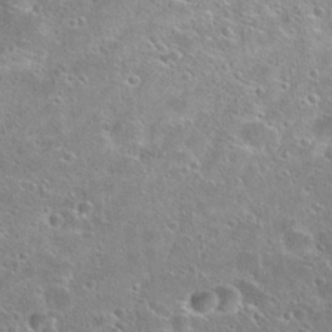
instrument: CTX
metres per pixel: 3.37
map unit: Hto
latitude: 26.4223
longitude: -45.6694
